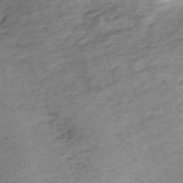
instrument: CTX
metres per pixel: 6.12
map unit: eHh
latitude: -61.2376
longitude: 53.2942
